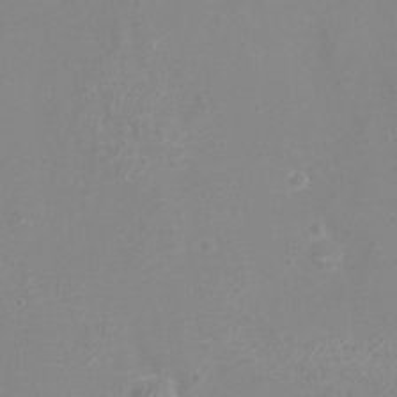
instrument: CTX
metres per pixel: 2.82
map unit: eHh
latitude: -4.2928
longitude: -75.6694
